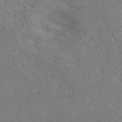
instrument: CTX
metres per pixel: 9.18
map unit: HNhu
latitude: -42.9541
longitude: 92.5196
